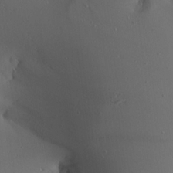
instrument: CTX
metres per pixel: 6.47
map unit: Aa
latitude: 23.6883
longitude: -127.0459
